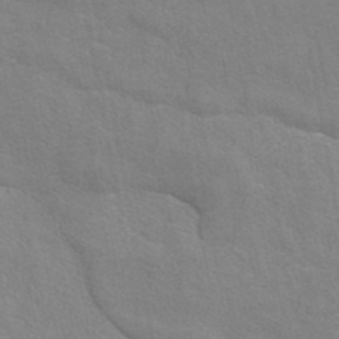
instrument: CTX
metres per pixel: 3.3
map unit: eAb
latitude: 44.7057
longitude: 108.7274
